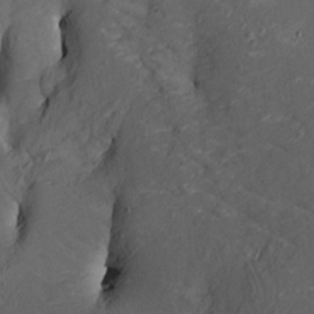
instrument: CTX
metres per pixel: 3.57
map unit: HNhu
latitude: 10.3656
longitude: 23.8423
